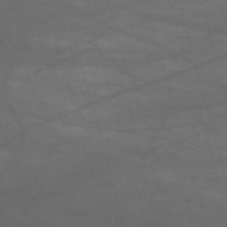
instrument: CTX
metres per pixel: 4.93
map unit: HNb
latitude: -53.6532
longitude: -49.8205
